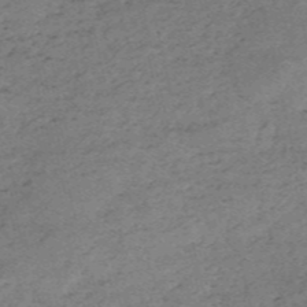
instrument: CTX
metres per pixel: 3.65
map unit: HNb
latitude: -54.8408
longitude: -42.6113
